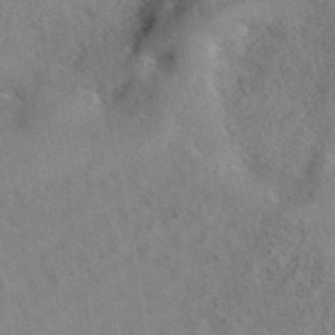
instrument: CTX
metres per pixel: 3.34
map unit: eAb
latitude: 42.0255
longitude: 109.4832
